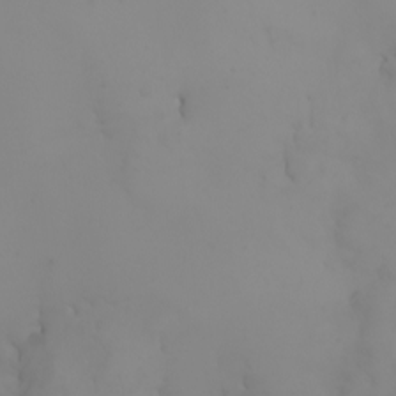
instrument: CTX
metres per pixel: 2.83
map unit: Nhu
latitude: -5.0675
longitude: -93.5560
